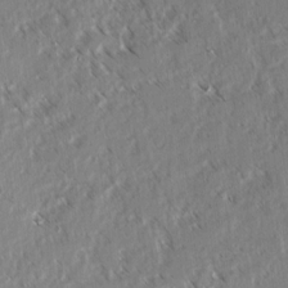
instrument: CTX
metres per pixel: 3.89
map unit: lAvf
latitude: 3.6694
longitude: -105.8206
